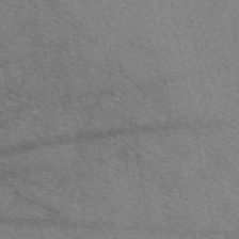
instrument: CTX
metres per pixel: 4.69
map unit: eAb
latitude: 50.5923
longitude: 116.5762
